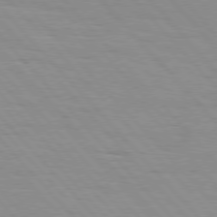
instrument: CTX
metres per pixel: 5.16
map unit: Hpe
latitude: 76.4790
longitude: -154.1578
